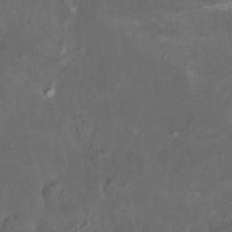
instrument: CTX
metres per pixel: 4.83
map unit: HNhu
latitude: 5.0269
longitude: 12.8030
